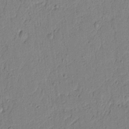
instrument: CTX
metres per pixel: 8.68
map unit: lAvf
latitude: 5.7261
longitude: 165.4266
